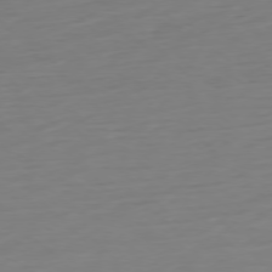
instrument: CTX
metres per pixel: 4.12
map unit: Ap
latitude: -77.3321
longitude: -78.2334
